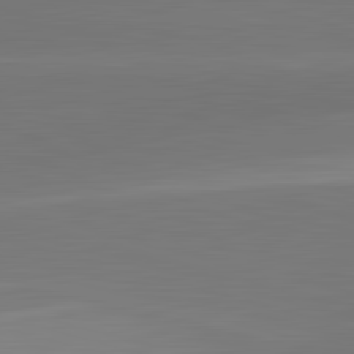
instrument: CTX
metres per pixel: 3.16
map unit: lApd
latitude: 83.5182
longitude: -132.8002
